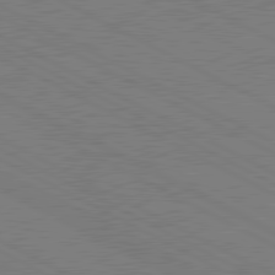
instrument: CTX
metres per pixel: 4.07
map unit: lApd
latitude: 80.7057
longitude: -127.5938
